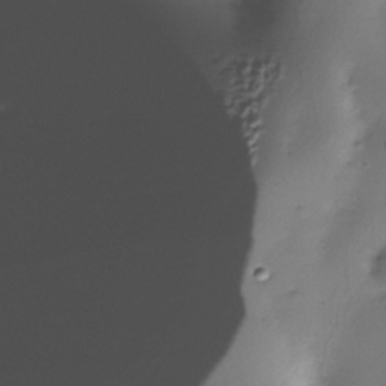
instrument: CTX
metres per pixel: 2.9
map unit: Nhe
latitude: -35.2565
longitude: -117.6883
